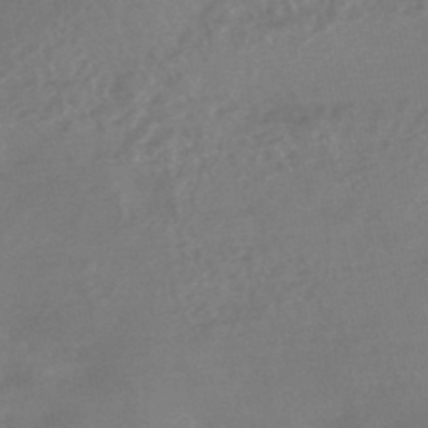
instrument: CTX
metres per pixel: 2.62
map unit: HNhu
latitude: -45.9745
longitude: 91.4833
